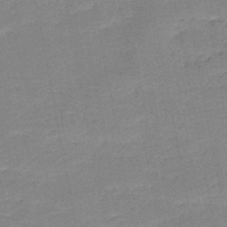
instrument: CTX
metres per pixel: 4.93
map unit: HNb
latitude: -48.9542
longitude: -43.4238
